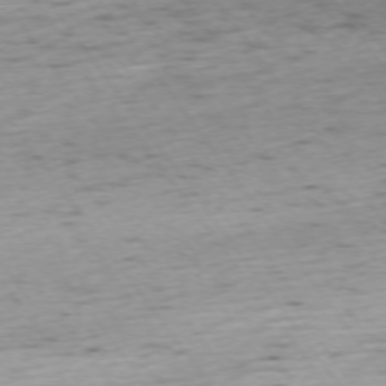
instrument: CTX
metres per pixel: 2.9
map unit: Ap
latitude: -74.2929
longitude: -73.4427
